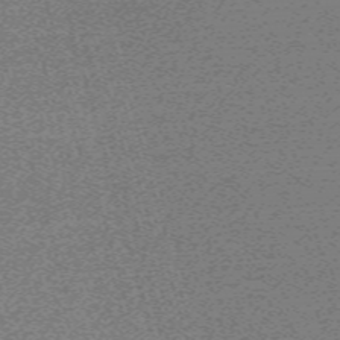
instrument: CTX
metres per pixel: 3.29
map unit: eHh
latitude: -62.0472
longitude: 51.8611
